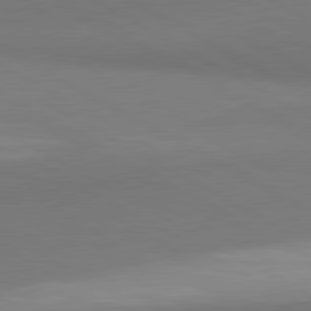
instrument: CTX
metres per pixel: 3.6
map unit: lApd
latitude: 81.1025
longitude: 159.3320
